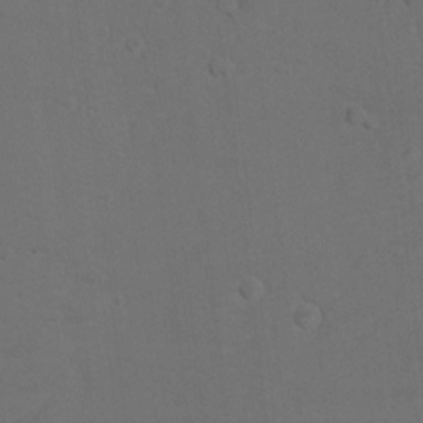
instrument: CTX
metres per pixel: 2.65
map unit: Ht
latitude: 5.1781
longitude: -29.4993
